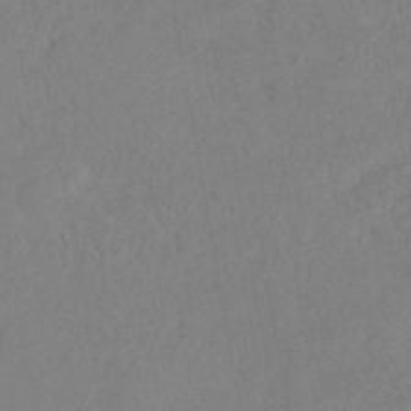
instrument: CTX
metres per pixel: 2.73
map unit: HNhu
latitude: -45.5777
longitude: 107.1620
